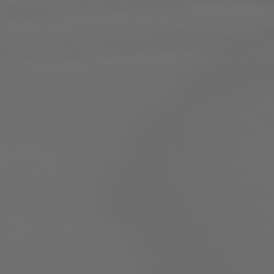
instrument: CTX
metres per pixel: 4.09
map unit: lApd
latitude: 79.1214
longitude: -163.3860
